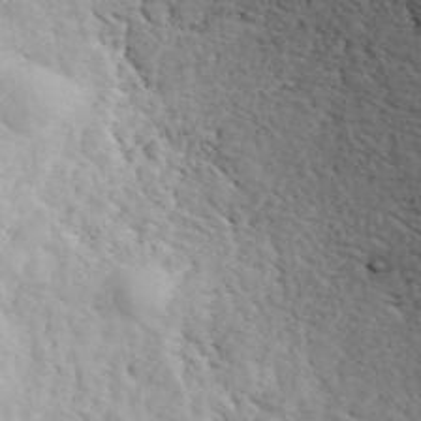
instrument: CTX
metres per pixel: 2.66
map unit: ANa
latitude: 42.1767
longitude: 53.0297
